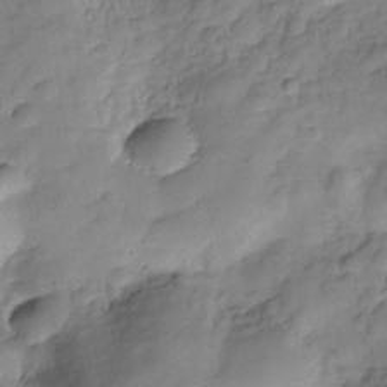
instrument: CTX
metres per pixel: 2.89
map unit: Hve
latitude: -29.3132
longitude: 93.1242
